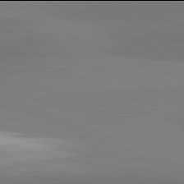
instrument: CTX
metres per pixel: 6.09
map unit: lApd
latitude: 81.9906
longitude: 151.0486
